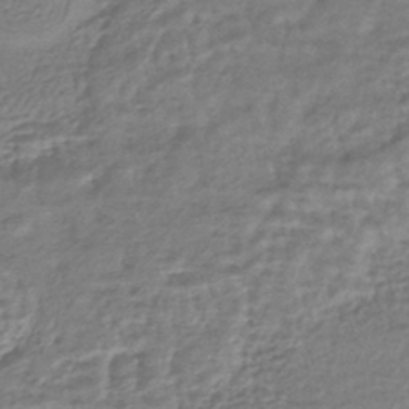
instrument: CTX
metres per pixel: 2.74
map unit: HNhu
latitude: -43.8611
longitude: 105.3320
